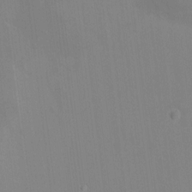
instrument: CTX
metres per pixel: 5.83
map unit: HNhu
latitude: 5.1781
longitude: 4.5196
